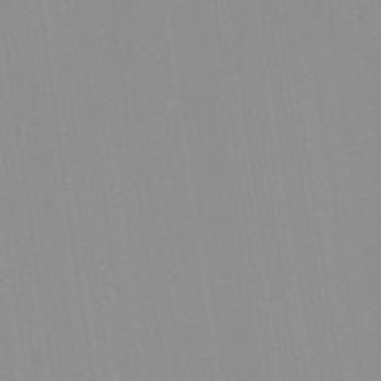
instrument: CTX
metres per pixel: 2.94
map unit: Nhu
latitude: -0.0472
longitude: -78.5924
